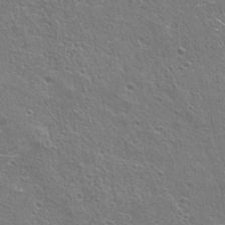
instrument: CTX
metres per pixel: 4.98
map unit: Hto
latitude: 22.5735
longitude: -42.0633
